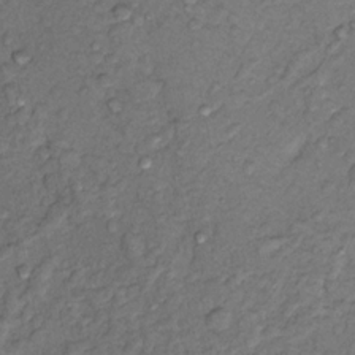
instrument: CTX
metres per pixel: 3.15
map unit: Nhu
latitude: 13.0648
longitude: -28.8380
